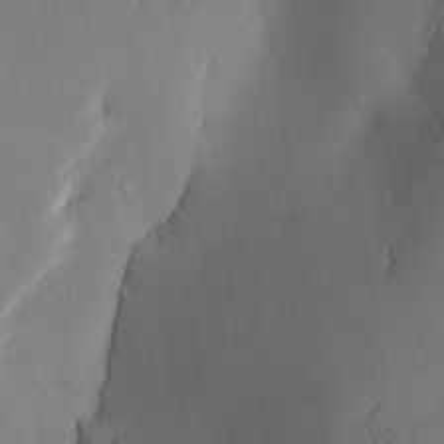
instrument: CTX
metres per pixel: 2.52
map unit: Ave
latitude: -10.5952
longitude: -121.9150
